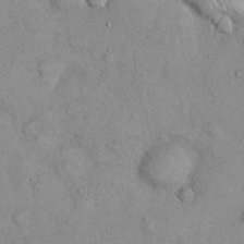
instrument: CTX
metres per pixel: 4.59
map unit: eHh
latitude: 22.6679
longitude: -58.8569
